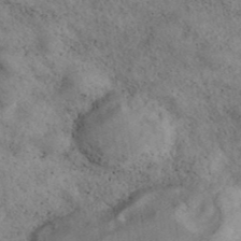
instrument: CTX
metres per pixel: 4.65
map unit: eAb
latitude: 39.4237
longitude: 113.0676
